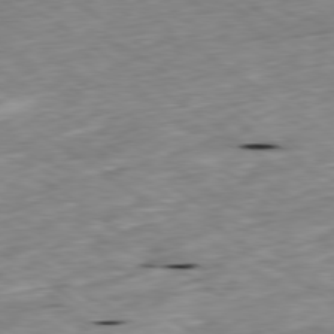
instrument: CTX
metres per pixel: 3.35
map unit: Ap
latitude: -79.5588
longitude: -91.3293
